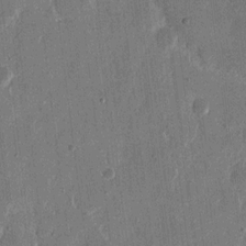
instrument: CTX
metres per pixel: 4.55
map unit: eHh
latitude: 12.6302
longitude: -68.4412
